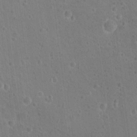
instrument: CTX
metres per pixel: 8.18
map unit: Nhu
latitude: 17.6505
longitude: -32.6302
